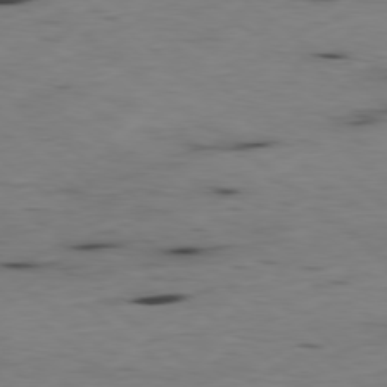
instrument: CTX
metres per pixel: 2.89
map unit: Hpe
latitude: -79.0486
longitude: 16.1039
